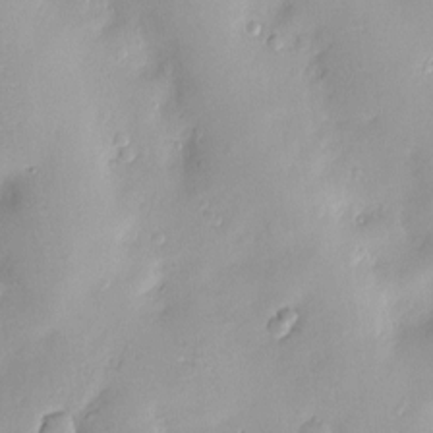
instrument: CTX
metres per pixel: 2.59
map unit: Nve
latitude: -8.6707
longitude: 174.5384
